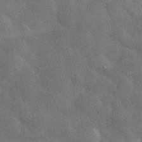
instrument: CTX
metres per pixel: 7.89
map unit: eHh
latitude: 29.7638
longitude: -78.9325
